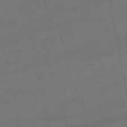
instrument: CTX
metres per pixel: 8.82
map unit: lHb
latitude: -47.5777
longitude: 73.5966
